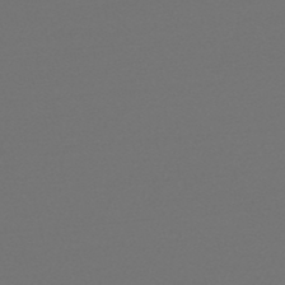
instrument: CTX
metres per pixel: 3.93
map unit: lHb
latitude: -47.1620
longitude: 60.3306
